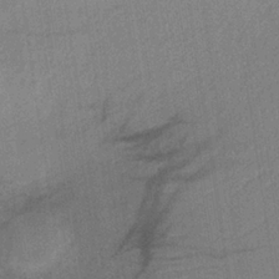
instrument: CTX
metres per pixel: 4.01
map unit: HNb
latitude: -33.5966
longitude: 62.7274
